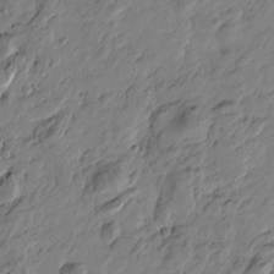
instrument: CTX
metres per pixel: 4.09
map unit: Htu
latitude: -3.8800
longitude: -178.6869
